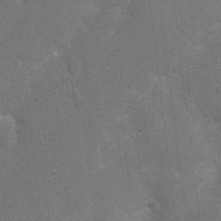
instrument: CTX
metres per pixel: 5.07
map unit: Nhu
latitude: 4.0255
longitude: -25.2159
